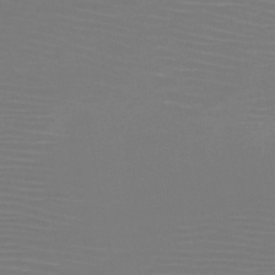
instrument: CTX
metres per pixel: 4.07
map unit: HNb
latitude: -47.2187
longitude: -43.4615
